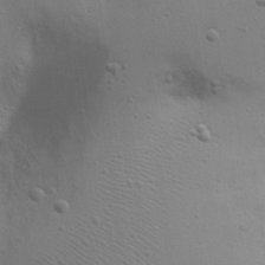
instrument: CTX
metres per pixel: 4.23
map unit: eHh
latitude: 22.8758
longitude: -69.2537
